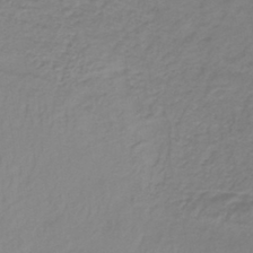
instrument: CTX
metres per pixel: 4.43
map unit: lHb
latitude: -40.8975
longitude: 61.1620
